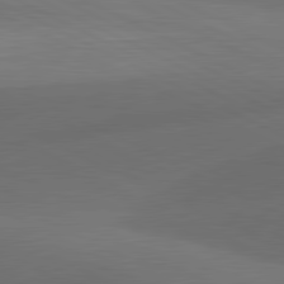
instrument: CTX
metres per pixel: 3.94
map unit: lApd
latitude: 81.2537
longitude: 127.0108
